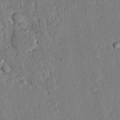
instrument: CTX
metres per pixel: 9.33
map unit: eHh
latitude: 25.0647
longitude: -80.7624
